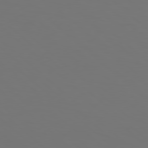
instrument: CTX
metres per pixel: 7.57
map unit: Hpe
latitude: 78.4223
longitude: -173.8016
